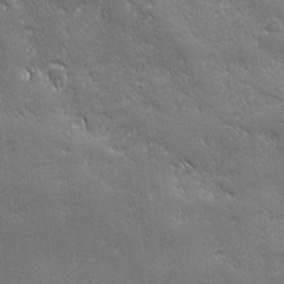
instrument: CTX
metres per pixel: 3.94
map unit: Ave
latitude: -7.7855
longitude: -121.4427
